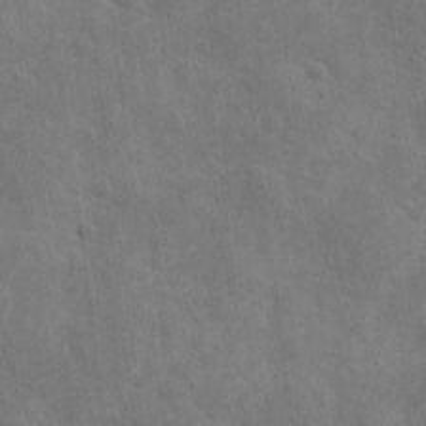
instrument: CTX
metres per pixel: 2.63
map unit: eHh
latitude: 7.2726
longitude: -72.4223
